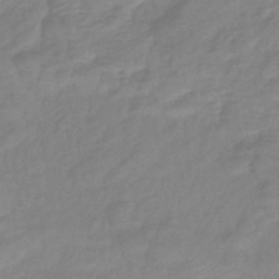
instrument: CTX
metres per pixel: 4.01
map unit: eHb
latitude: -40.4440
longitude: 80.8030
